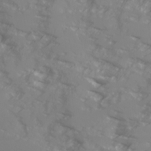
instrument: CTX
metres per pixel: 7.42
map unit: Ave
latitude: 17.4993
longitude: -129.4048
